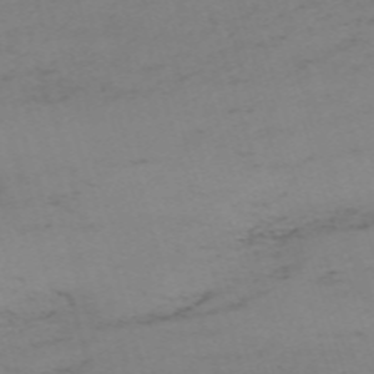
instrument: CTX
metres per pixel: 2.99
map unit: eHh
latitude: -61.5966
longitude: 51.1809
